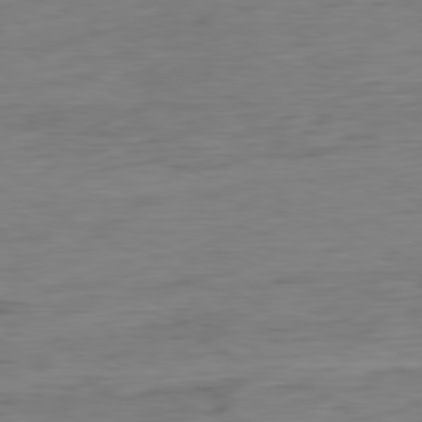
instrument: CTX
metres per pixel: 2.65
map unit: Ap
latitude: -80.6141
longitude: -81.8016
